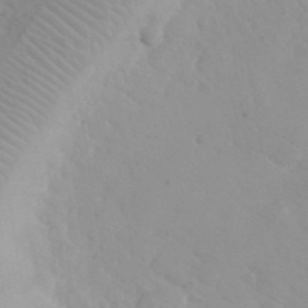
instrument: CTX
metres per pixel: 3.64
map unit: eHh
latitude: 24.9513
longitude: -66.4790
